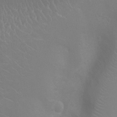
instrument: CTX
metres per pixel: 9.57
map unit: Ht
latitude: -3.5966
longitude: -18.1766
